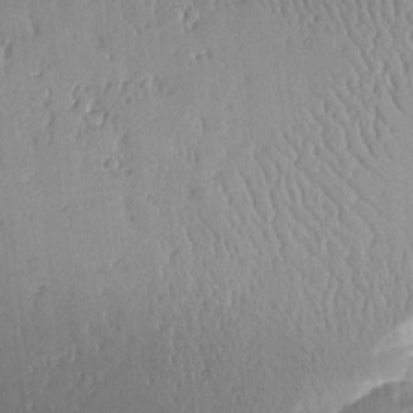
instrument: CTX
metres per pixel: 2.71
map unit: Aa
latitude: 11.6127
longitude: -127.8772
